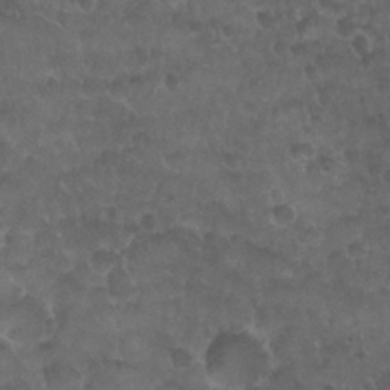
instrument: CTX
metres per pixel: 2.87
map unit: Nhu
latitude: 26.7246
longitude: -53.9150
